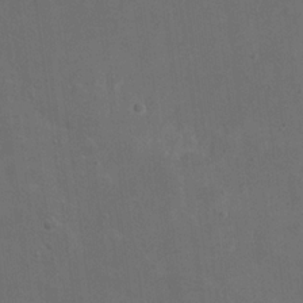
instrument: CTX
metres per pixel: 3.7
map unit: eHh
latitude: 19.2915
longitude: -66.0633
